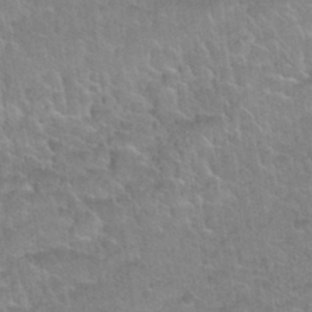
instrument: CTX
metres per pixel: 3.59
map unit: Nhu
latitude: 31.3482
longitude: -51.8772
